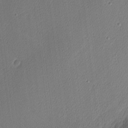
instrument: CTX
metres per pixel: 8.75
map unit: Nhu
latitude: 0.7624
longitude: -78.0822
